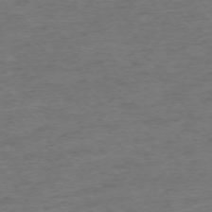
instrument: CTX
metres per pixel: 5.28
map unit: Ap
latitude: -74.8030
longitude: -72.4979
